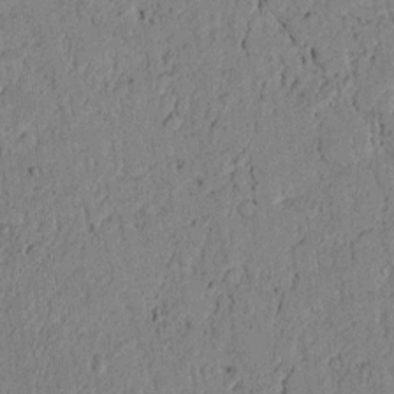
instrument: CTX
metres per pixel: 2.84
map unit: lAvf
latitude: 5.3104
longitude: 165.1809
